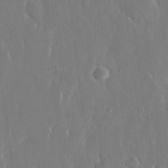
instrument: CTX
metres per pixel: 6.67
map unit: eHh
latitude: 13.6883
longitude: -71.3481
